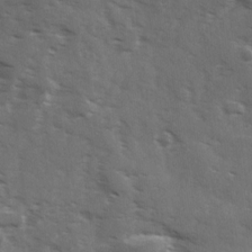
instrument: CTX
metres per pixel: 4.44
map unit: Ave
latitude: 18.2711
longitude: -130.8380
